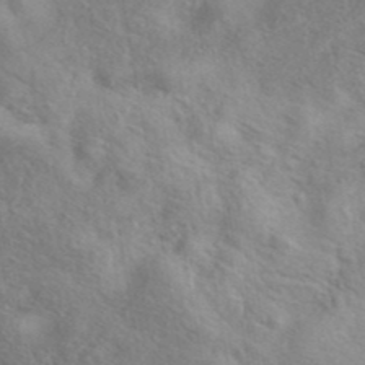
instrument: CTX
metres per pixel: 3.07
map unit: eAb
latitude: 40.8757
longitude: 104.6329
